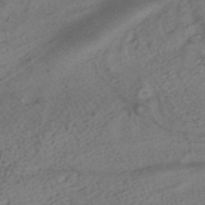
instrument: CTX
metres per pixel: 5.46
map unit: HNhu
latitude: -40.2928
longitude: 99.2754
